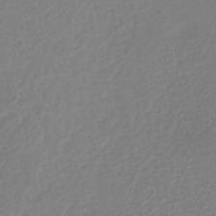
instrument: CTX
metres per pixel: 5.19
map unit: lHb
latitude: -38.9731
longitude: 58.6707
